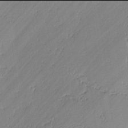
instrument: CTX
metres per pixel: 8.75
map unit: lAvf
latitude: -2.0094
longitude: -106.5168
